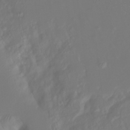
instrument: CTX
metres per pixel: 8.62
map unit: Ht
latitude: -14.0472
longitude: -57.1403
